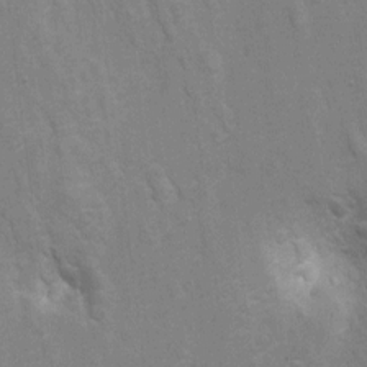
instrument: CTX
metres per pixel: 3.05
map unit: Hto
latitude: 4.9325
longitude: -31.9151
